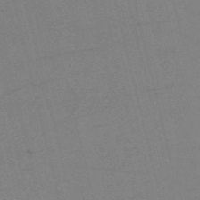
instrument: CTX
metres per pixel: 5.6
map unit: HNb
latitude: -55.6911
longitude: -41.4048
